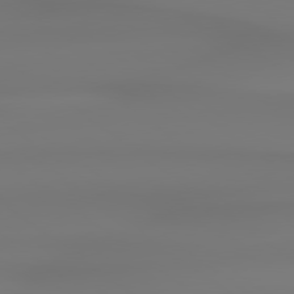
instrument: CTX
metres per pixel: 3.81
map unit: lApd
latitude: 78.9703
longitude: -136.3468
